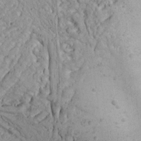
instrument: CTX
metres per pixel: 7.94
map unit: Aa
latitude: 13.5560
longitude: -140.5734
